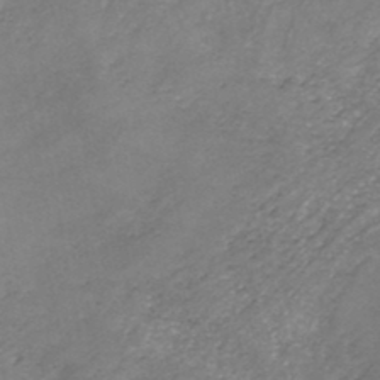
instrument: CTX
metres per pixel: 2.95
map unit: eHh
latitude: -45.1242
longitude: -30.4412
